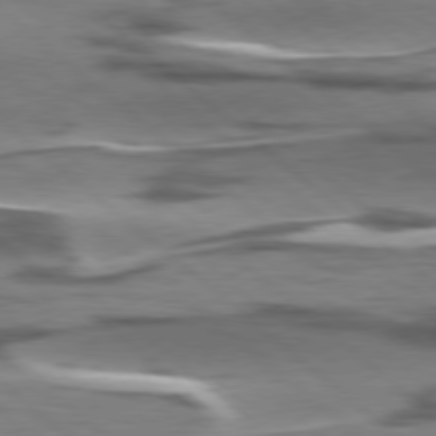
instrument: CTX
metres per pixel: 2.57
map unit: lApd
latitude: 78.3656
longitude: -49.9150
